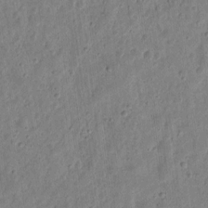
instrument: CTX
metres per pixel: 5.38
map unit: eHh
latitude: 10.0444
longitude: -73.3671
